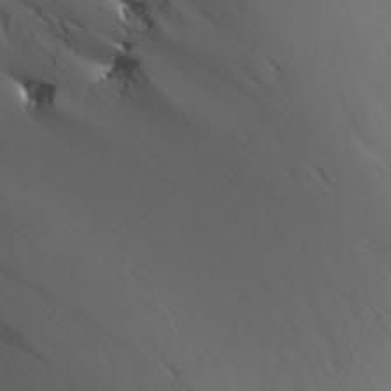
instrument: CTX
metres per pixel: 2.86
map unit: Aa
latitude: 27.4049
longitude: -144.7813
